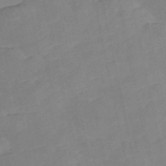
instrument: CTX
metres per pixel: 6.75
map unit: Nve
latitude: -57.2565
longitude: 50.3684
